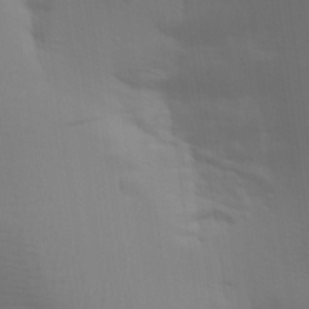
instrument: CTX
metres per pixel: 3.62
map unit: Aa
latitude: 30.1200
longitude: -135.0836
